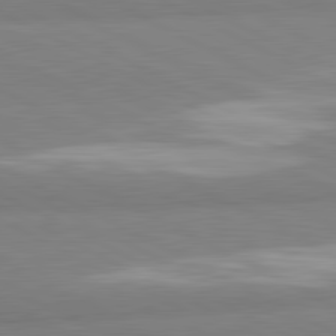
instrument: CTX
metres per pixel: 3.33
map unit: lApd
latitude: 81.2348
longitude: -179.8962
